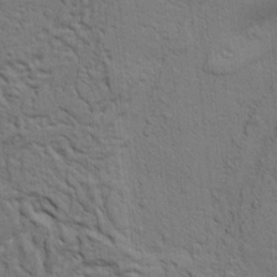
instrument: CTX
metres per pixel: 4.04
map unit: Ht
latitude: 7.8394
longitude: -76.2711
